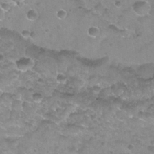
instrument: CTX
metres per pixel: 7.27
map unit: Nhu
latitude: 27.4238
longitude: -53.9150
